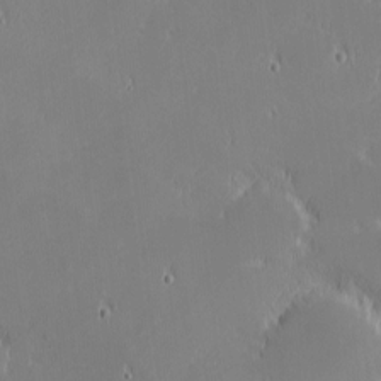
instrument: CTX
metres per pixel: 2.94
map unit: eHh
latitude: -2.5951
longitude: -84.0444
